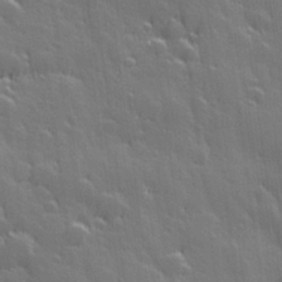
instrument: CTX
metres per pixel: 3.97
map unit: Hve
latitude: 27.6127
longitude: 145.0109
